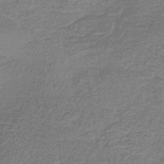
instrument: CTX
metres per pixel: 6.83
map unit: lHb
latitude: -39.1809
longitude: 60.2362
